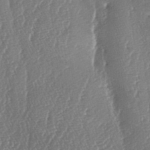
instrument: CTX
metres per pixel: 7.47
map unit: lAa
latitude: -5.8800
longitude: -129.8583
